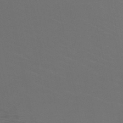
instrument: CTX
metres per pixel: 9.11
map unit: HNb
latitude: -48.7652
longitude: -44.6112
